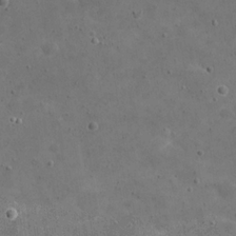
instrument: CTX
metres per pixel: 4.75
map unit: eHh
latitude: 20.6869
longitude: -65.6505
